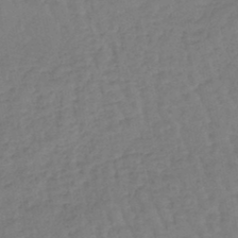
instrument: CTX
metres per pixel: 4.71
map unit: eHb
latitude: -45.6344
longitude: 80.5952
